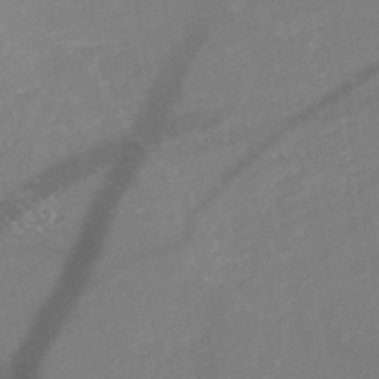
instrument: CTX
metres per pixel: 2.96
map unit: HNb
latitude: -49.6155
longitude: -44.7435
